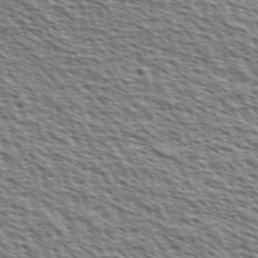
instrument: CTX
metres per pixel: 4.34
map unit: Ave
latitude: 37.4616
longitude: -112.5168
